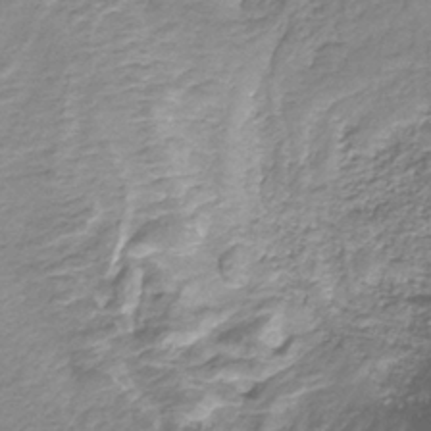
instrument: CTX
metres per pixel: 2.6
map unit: HNb
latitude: -36.3873
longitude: 50.9731
